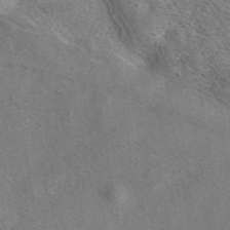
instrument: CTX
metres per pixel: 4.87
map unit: eAb
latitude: 41.0080
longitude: 107.4833
